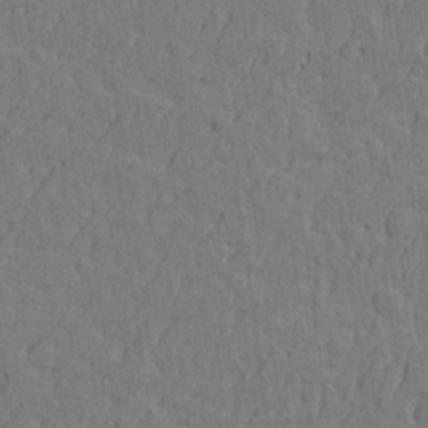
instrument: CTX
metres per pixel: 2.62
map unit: lAvf
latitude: 15.0459
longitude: -126.9514
